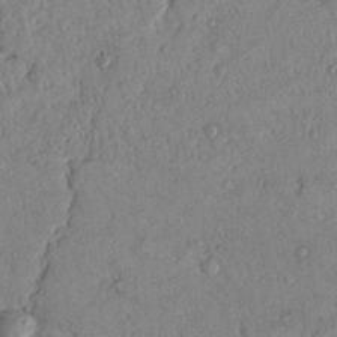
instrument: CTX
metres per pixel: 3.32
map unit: Nhu
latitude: 18.3089
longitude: -77.6505
